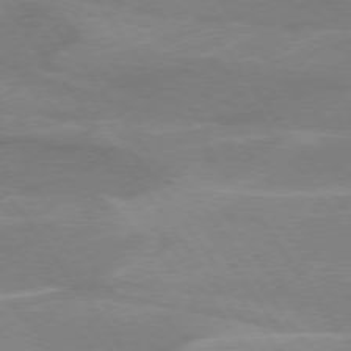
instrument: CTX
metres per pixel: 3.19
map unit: lApd
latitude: 74.8002
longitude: -67.0647
